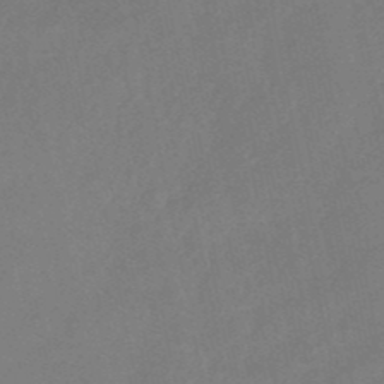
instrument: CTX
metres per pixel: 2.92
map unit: lHb
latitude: -50.2928
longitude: 81.5966
